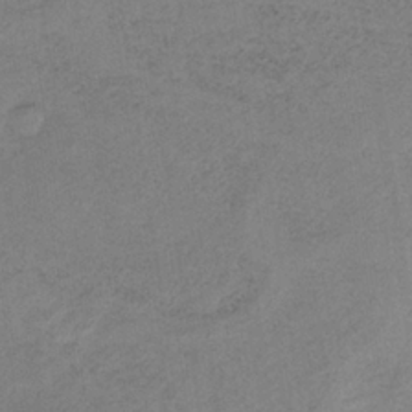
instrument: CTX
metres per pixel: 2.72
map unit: HNb
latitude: -32.6330
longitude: 63.3131
